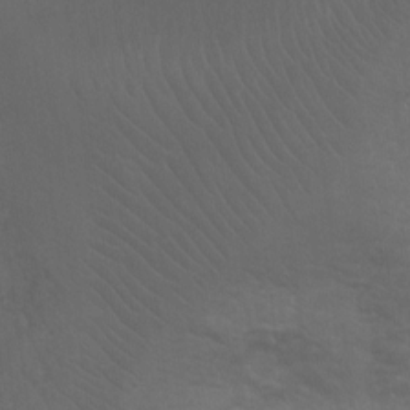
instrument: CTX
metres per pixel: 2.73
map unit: Ht
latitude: 1.8205
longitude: -28.8191
